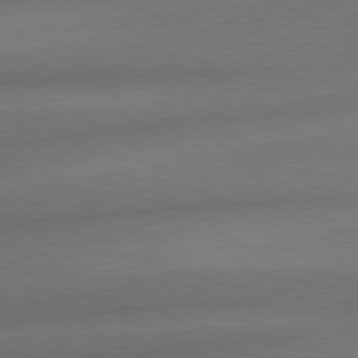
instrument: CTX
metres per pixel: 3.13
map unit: lApd
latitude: 79.6316
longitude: -154.8758
